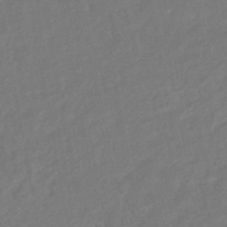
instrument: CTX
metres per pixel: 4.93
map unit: HNhu
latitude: -45.4265
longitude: 103.3321
